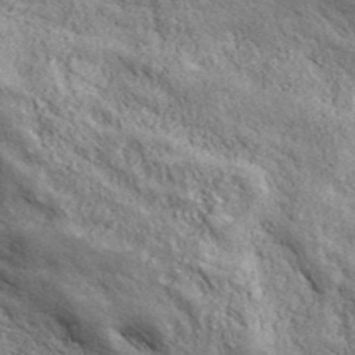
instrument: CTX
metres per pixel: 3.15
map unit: ANa
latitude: 43.1592
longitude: -87.5938
